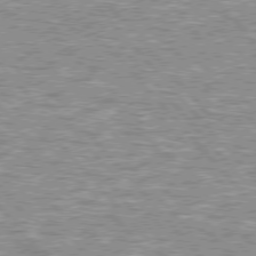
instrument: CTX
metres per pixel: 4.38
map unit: lApd
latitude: 76.2522
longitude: -80.7246
